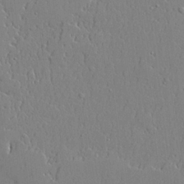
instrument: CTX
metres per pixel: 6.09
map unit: lHvf
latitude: 20.9136
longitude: 143.5210
